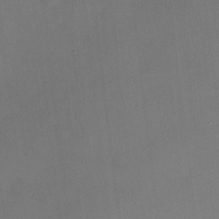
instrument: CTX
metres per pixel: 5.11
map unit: HNhu
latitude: 7.4993
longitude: 8.0472
